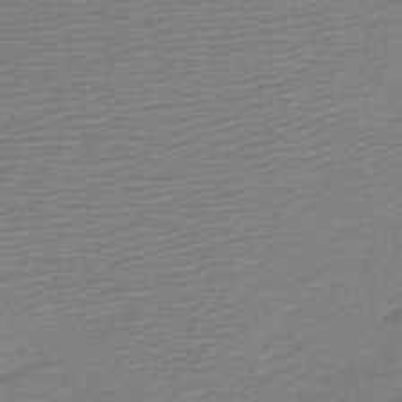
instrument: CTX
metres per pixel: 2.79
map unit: HNb
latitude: -42.0472
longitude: 50.3873
